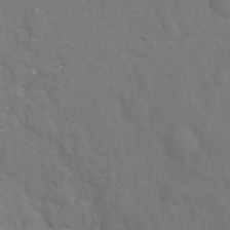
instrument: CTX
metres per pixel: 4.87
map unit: Hto
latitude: -6.8786
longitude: -37.8584
